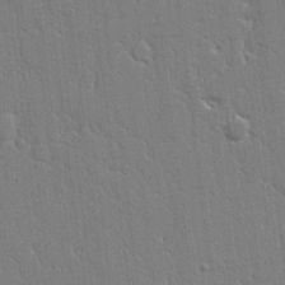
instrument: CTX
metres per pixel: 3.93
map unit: Aa
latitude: 21.0459
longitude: -124.6301
